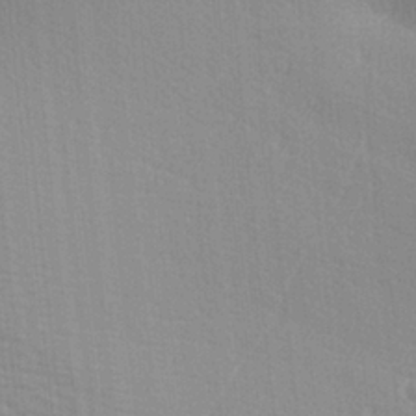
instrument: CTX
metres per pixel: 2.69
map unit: lAa
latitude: -8.2361
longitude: -124.4412
